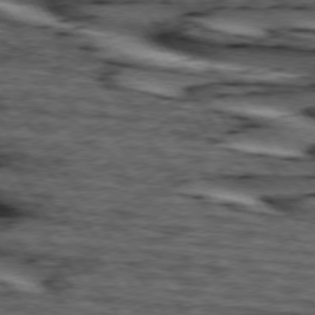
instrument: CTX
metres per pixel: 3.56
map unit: lApd
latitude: 74.4601
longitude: -73.2537
